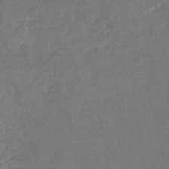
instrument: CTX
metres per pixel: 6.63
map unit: eHb
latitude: -33.8801
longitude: 76.2739
